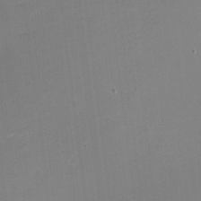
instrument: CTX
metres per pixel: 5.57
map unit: eHh
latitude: -2.3684
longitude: -80.2333
